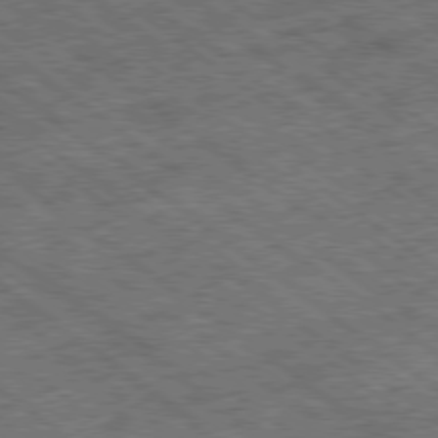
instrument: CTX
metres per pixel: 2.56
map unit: Ap
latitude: -79.2942
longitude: -50.8947
